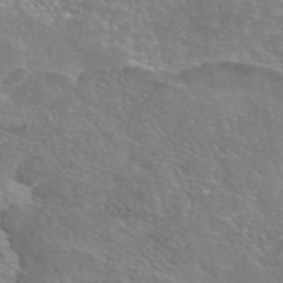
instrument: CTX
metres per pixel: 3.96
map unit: eAb
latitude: 45.2915
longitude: 106.4251
